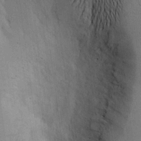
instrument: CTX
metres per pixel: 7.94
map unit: Aa
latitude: 20.7247
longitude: -144.4790
